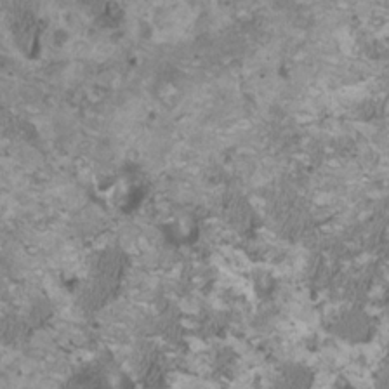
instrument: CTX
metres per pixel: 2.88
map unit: HNhu
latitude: 1.2348
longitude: -0.9136
